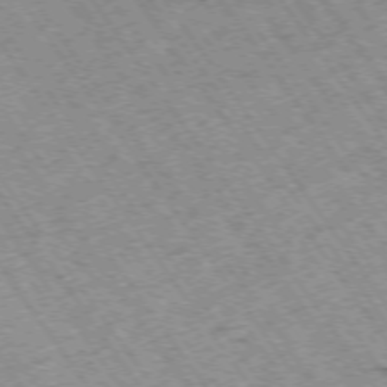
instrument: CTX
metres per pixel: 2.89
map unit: Hpe
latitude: -74.3873
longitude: 3.9367
